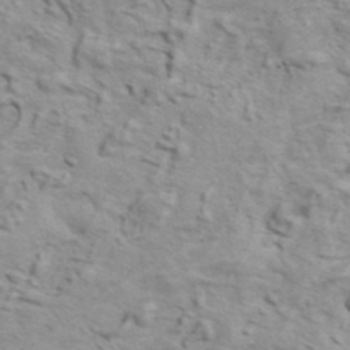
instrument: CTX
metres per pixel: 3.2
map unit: ANa
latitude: 42.6868
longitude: 54.3873
